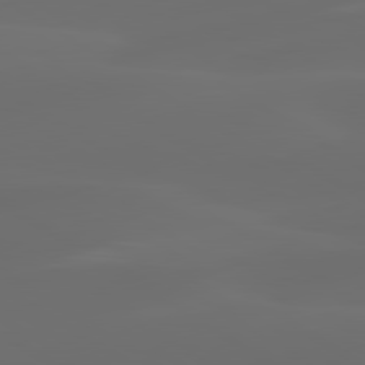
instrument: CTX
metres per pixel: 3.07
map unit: lApd
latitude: 80.2522
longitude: -90.8569
